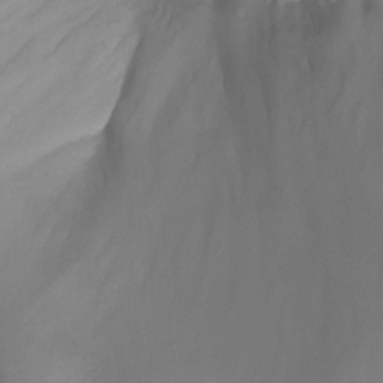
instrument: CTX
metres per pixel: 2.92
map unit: Nhu
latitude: -12.9164
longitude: -59.2159
